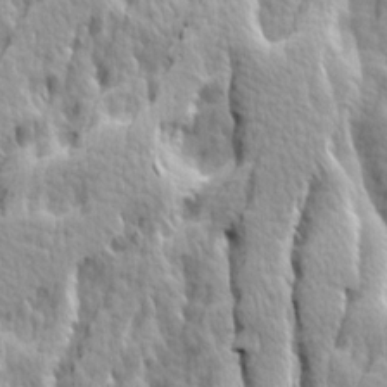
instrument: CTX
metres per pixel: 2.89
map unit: Ave
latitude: 14.5924
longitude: -134.5168
